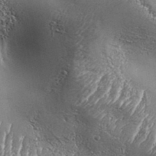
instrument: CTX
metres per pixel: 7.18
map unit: Aa
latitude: 33.6694
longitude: -134.9324
